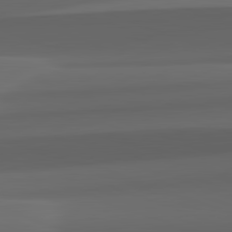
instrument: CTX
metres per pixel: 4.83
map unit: lApd
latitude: 82.4790
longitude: 143.0108
